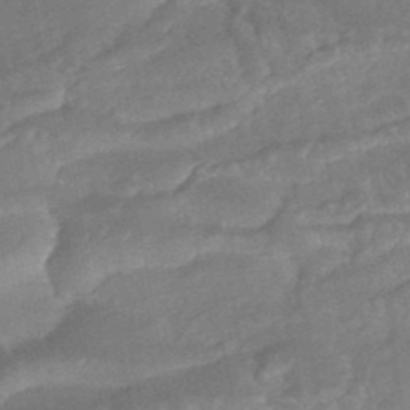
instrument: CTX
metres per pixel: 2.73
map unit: HNhu
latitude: -47.5399
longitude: 90.1417
